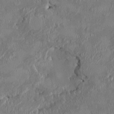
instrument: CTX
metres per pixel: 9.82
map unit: HNhu
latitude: 0.8569
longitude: -6.4601
